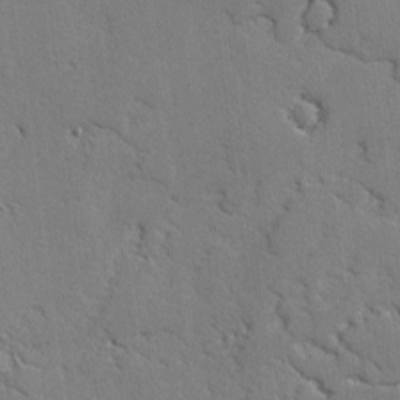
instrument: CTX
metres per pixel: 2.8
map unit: lAvf
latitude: -2.5006
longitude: -108.7435
